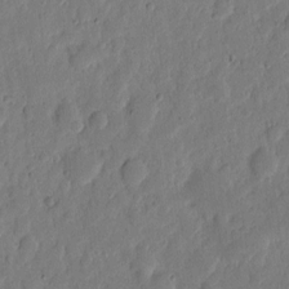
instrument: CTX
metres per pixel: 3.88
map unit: eHh
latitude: 6.6868
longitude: -71.6127
